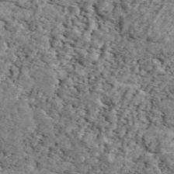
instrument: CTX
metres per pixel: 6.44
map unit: ANa
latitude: 44.8569
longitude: 45.3888
